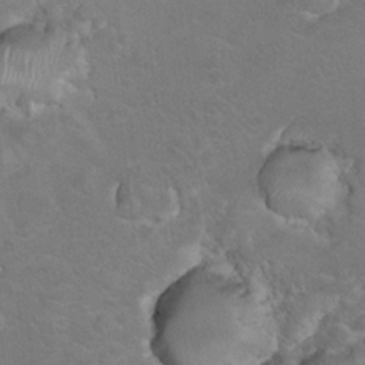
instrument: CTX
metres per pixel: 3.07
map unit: Hto
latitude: 8.4601
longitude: -30.9325
